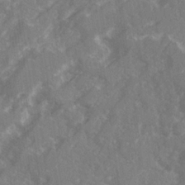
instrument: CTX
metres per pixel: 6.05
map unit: Ave
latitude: 20.5735
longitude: -130.5168
